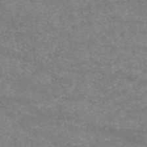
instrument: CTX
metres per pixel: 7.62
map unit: HNb
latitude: -53.9367
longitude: -38.8380
